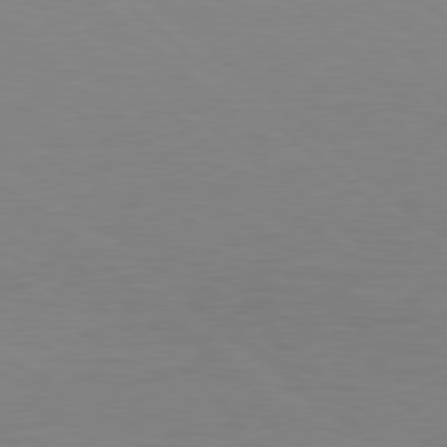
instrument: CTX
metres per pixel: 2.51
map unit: Hpe
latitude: 78.4223
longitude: -150.6490
